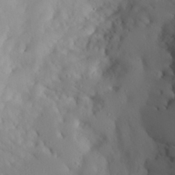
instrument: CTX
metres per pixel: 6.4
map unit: Aa
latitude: 27.1970
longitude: -147.1404
